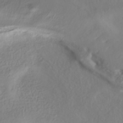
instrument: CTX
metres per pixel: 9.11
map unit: HNhu
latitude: -41.2754
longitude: 102.3495
